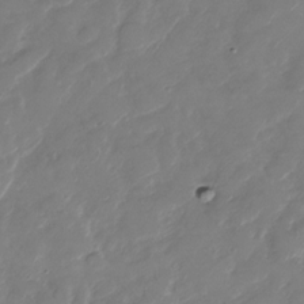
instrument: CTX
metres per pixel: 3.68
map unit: Nhu
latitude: -29.1431
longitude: -72.0822
